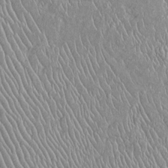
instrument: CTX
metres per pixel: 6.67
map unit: Htu
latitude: -6.3117
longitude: 153.6533
